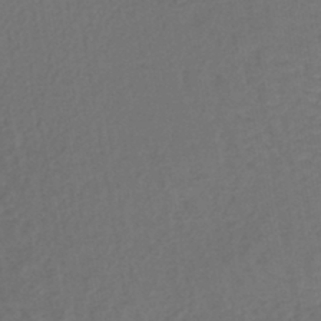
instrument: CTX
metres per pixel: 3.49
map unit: lHb
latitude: -43.3887
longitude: 64.6708
